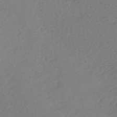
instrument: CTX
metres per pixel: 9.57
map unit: lHb
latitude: -47.0297
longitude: 57.8044
